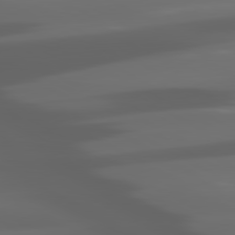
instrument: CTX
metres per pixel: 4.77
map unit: lApd
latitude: 80.2333
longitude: -140.2333
